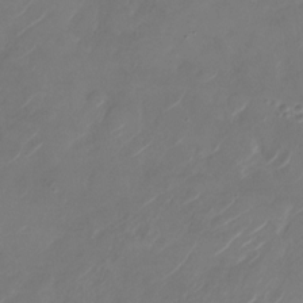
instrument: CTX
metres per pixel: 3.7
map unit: Nhu
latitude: -29.0487
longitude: -71.8772
